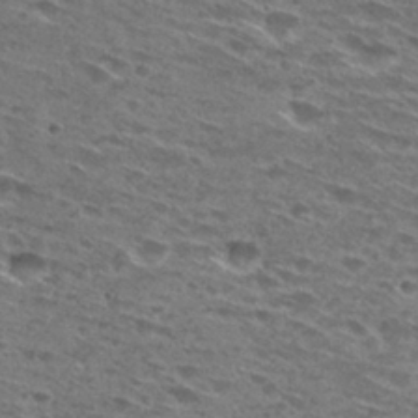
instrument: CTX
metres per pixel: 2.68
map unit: Hto
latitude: 29.4426
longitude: -46.3279
